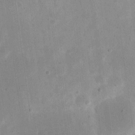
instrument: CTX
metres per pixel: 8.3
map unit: eHh
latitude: 19.9528
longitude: -70.0822
